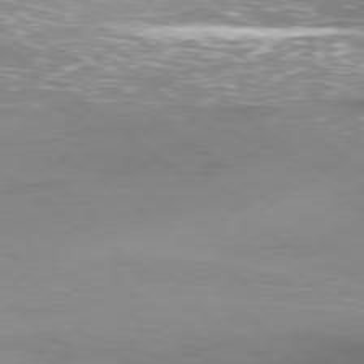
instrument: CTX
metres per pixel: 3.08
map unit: Hpe
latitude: -79.0297
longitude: 7.9745
